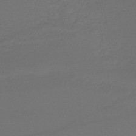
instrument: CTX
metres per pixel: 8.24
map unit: lHb
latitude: -43.5021
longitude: 65.8234
